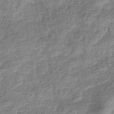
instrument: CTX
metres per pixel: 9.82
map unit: eHb
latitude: -37.6721
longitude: 79.8044
